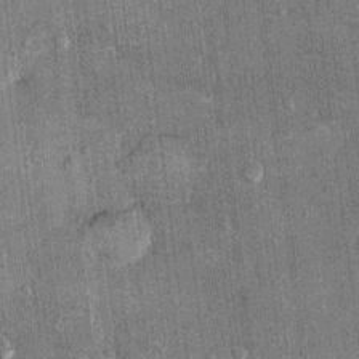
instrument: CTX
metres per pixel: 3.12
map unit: Hto
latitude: 10.8002
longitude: -36.2522
